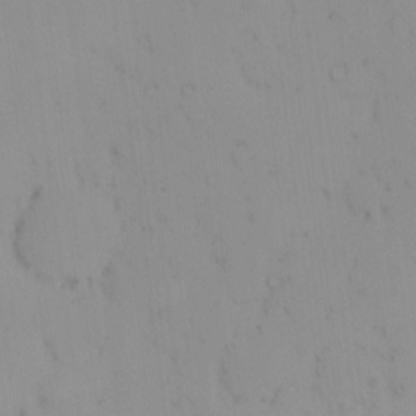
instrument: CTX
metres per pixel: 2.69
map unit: eHh
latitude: -1.3510
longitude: 19.9745
